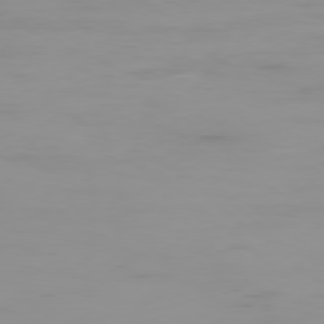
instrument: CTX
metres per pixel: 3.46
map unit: Ap
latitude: -78.5195
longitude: -96.0255
